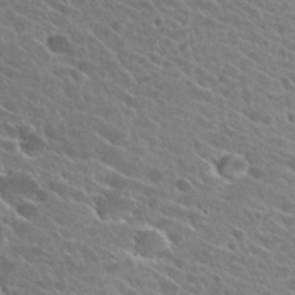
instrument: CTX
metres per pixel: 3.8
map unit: Hto
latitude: 26.0255
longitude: -41.2914
